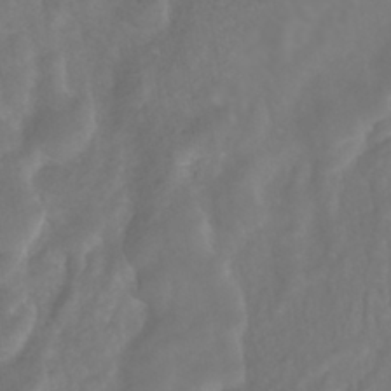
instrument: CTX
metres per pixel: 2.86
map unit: ANa
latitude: -41.7100
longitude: 104.7841
